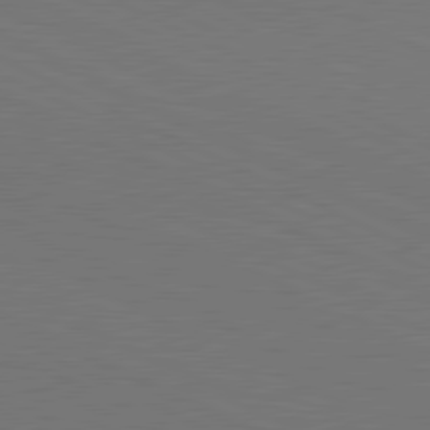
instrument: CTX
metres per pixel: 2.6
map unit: lApd
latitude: 81.1403
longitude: 148.6897
